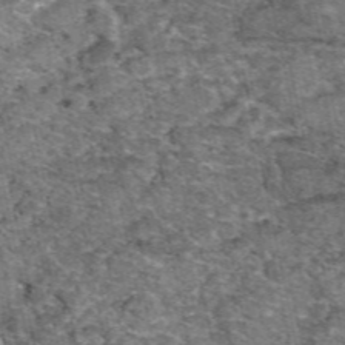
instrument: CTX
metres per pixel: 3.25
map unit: eAb
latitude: 50.2333
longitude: 107.7667
